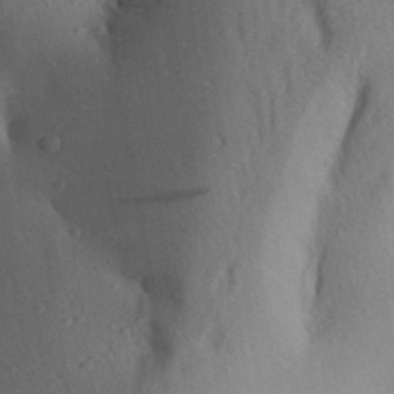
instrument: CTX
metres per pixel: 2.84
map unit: Aa
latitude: 27.9528
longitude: -148.2523
